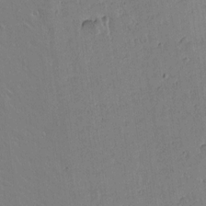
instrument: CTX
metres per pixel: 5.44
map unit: lAvf
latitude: 15.2348
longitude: -126.1200
